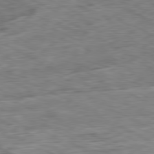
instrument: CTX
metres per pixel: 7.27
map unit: Ap
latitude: -80.8408
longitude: -73.0648
